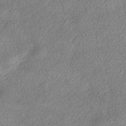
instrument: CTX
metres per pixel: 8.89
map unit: eHh
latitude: -42.2172
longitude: 120.9541
